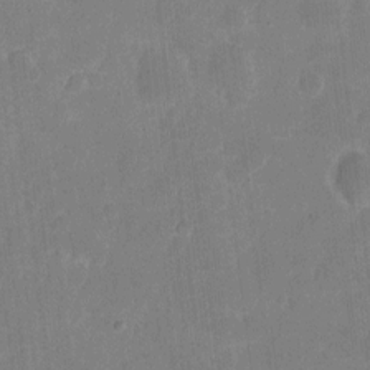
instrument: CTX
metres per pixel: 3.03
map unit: eHh
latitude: 5.6127
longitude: -66.6868
